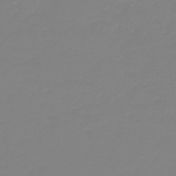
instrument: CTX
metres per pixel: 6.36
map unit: HNb
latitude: -44.5196
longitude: 51.3321
